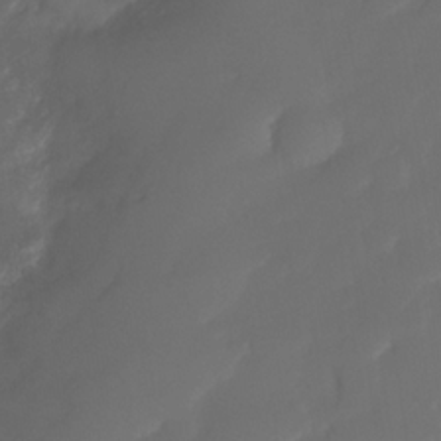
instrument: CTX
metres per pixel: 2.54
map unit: Nhe
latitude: -34.3495
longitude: -145.2726
